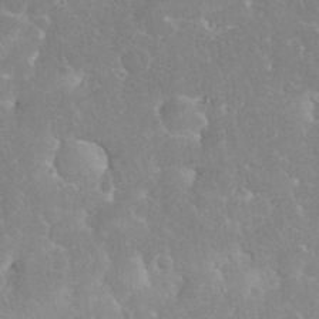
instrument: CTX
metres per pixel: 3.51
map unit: eHh
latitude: 35.2159
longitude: -63.9150
